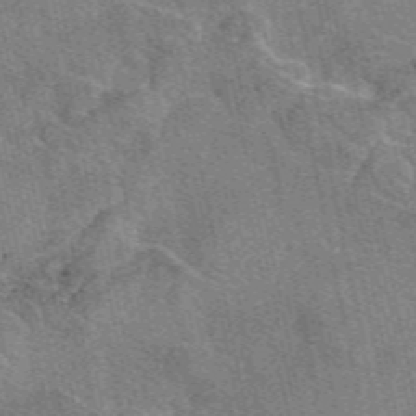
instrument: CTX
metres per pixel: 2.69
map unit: eAb
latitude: 49.0647
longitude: 104.8408
